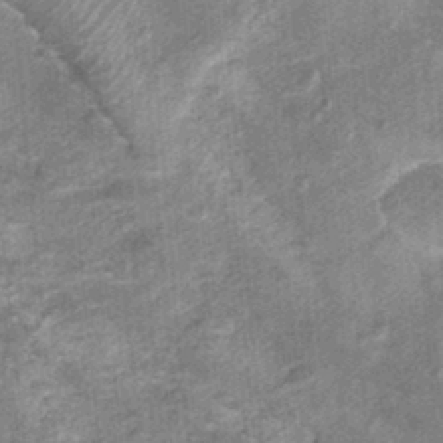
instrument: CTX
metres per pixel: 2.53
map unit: Nhu
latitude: 0.4223
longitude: -17.0458
